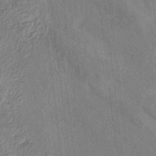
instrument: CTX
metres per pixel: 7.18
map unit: HNhu
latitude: -29.1620
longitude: 67.1053
